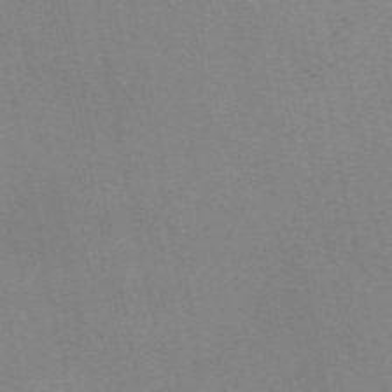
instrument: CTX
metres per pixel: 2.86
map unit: eAb
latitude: 50.3467
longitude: 109.3699
